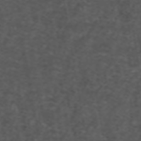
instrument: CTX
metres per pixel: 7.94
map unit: ANa
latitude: 39.0647
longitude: 24.3117
